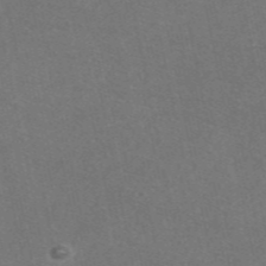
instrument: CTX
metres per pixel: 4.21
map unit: eAb
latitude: 47.1781
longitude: 115.7666
